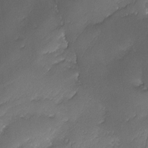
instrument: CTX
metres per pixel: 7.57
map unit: Ave
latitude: -10.7274
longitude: -122.0255
